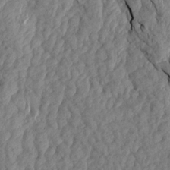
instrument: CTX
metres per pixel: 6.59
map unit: Aa
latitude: 18.6490
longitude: -146.0444
